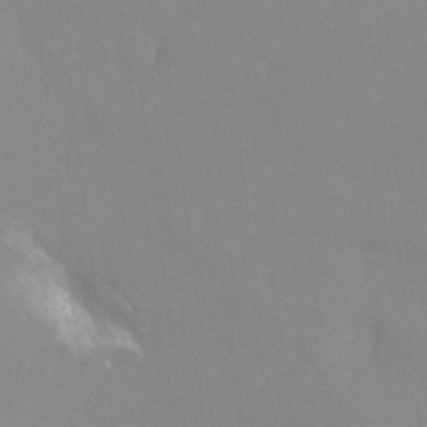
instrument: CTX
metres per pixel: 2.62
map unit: Ht
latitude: -13.5588
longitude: -58.5924
